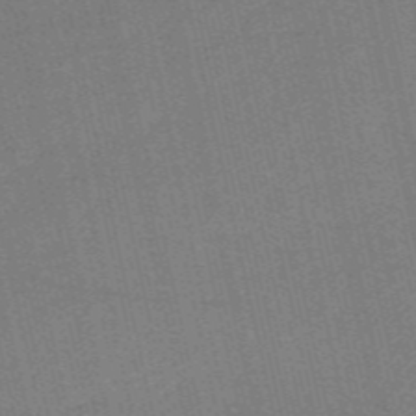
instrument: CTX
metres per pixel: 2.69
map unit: HNb
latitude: -55.5777
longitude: -42.3089
